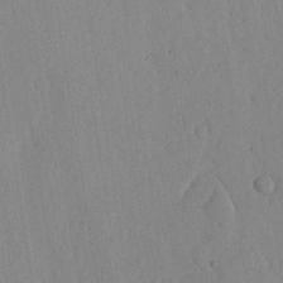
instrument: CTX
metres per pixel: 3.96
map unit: lHvf
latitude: 18.7813
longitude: -112.4790
